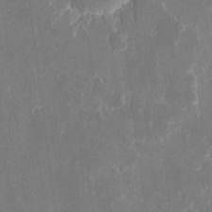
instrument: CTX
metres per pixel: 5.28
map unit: eHh
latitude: 9.6127
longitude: -69.2915
